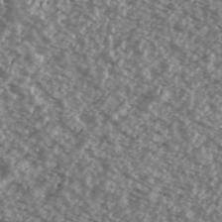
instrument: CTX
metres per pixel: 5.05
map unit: Ave
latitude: 39.7072
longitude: -111.4427
